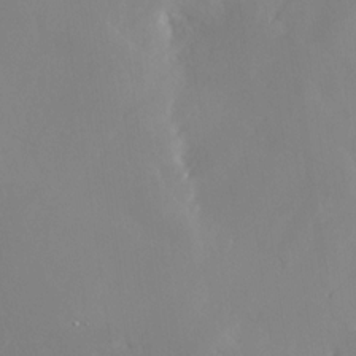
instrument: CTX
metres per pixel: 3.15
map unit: Nhe
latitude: -29.3321
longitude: -110.1956
